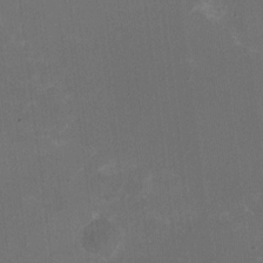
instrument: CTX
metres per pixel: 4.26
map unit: HNhu
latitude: -2.2172
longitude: -7.4993
